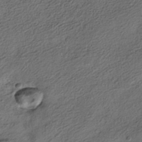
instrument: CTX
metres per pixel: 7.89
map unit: HNhu
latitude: -41.9556
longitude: 105.9556
